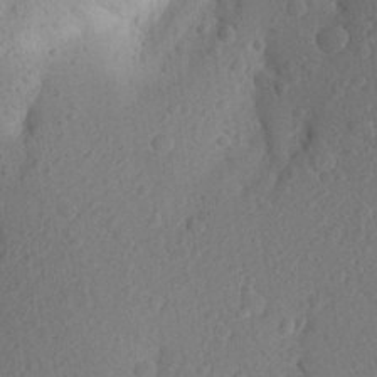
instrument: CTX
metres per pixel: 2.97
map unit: Aa
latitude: 27.1025
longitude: -145.0080
